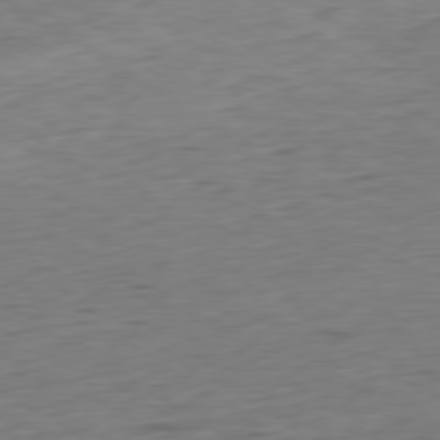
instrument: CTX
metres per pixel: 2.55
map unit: Hpe
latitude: -79.6155
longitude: 10.8786
